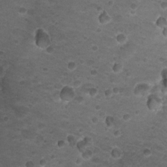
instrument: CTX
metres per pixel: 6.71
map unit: Nhu
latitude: 17.9528
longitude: -32.6679
